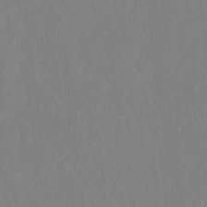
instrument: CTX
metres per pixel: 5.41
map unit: Ht
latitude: -14.1228
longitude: -56.7057
